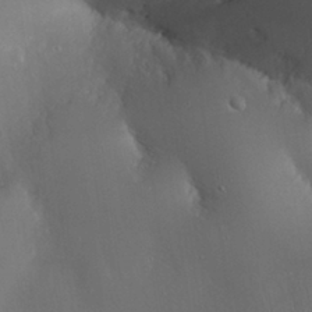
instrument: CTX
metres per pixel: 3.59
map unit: Nhu
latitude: 28.4601
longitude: -67.0647
